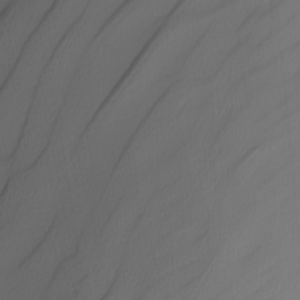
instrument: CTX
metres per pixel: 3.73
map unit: Nhu
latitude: -4.8408
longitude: -95.4993
